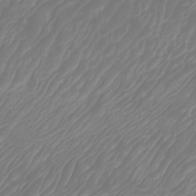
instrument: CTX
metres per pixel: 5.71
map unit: Htu
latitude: -6.0472
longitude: -74.7057
